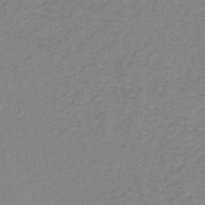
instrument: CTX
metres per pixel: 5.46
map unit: lHb
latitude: -41.2943
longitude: 64.2929
